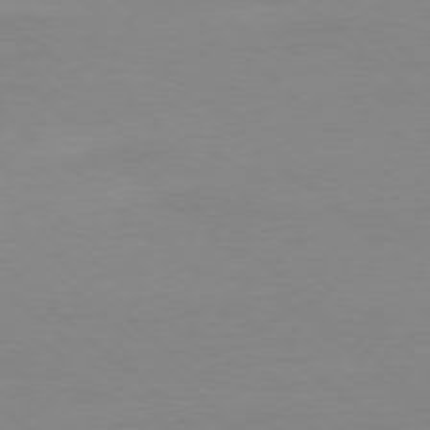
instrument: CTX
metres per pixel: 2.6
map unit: Ap
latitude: -78.2550
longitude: -70.3656
